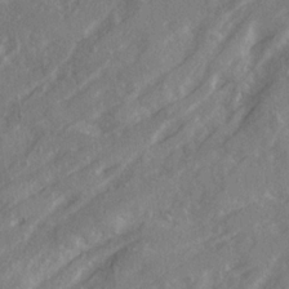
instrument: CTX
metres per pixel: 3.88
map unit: Ave
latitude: 20.8002
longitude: -130.4412
